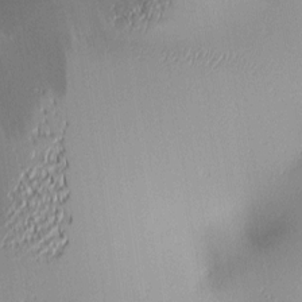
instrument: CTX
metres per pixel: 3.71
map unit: lAa
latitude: 2.4601
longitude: -116.3656
